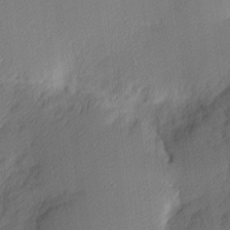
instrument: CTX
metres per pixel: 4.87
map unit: Nhu
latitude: 2.2900
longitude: -76.1766
